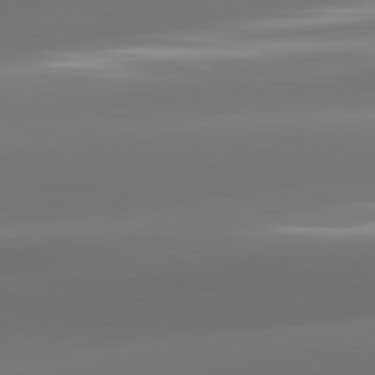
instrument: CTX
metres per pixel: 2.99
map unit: lApd
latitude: 81.7639
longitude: -161.8961
